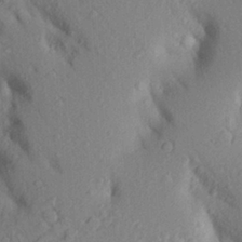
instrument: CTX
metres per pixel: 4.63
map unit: Aa
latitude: 24.4601
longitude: -150.5923
